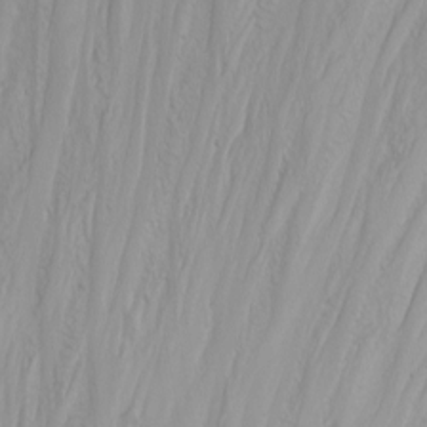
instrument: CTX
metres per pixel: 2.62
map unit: Nhu
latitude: -0.5385
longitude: -74.7624
